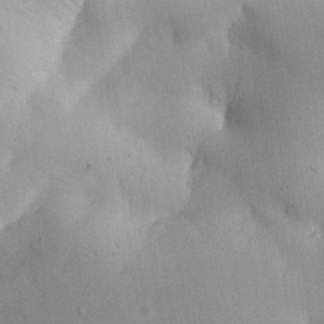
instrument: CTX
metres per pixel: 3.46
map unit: Aa
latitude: 27.7072
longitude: -129.0647
